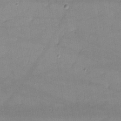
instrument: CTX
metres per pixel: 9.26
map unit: lHvf
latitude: -10.6708
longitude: -101.6883
